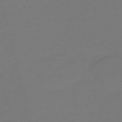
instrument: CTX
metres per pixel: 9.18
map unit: eHb
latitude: -47.0675
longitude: 86.9542
